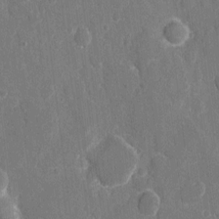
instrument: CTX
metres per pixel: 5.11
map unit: eHh
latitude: 8.0255
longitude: -68.0822
